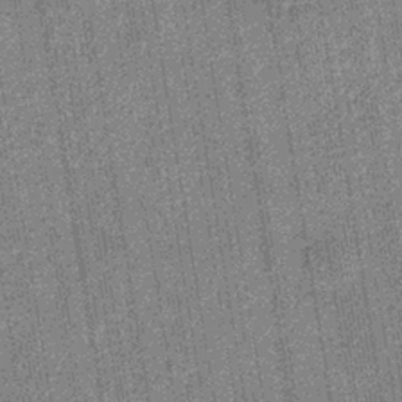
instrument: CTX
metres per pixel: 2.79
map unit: eHb
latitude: -35.9556
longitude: 73.7666
